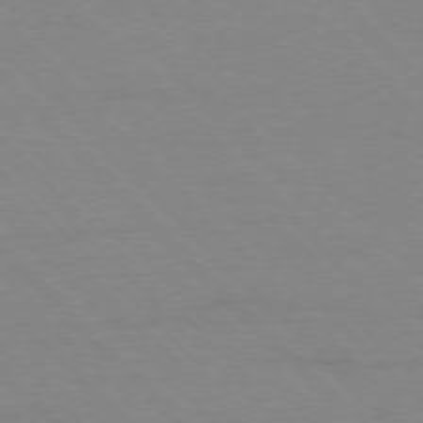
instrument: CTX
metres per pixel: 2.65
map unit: Ap
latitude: -77.5210
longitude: -87.5182
